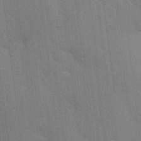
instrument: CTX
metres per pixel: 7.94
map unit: lHvf
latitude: 18.3845
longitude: -113.7638
